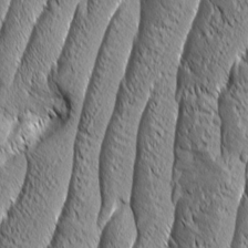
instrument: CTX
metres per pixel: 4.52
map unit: Aa
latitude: 7.6316
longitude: -129.7638
